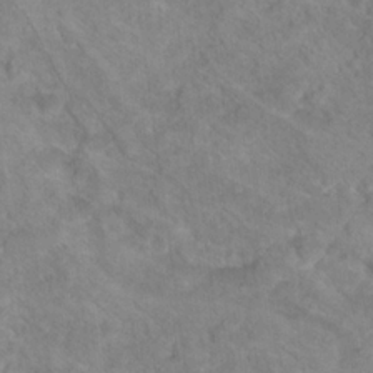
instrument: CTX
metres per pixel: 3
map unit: Hto
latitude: 18.7624
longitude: -38.0822
